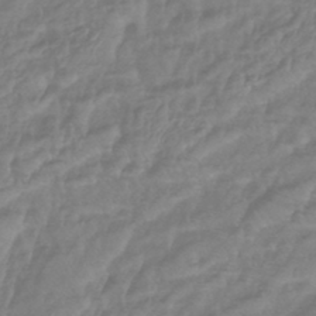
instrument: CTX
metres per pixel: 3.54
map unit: eHb
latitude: -42.1794
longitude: 81.8612
